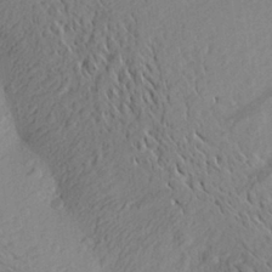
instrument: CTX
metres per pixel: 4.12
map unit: Aa
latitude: 26.3278
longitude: -145.0080
